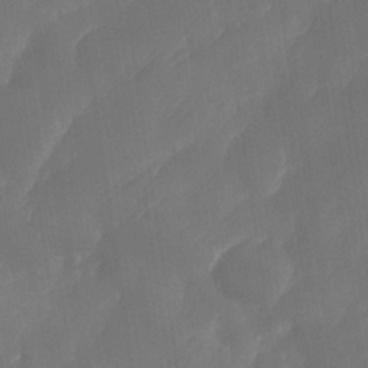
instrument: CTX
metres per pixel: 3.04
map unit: Nhe
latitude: -33.8989
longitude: -144.7435
